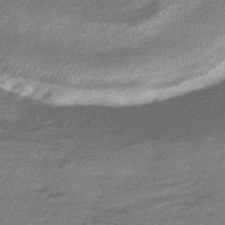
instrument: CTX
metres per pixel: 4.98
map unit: HNhu
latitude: -43.1998
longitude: 93.5210
